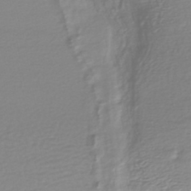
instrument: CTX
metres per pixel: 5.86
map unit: HNhu
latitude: -46.7085
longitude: 102.9920
